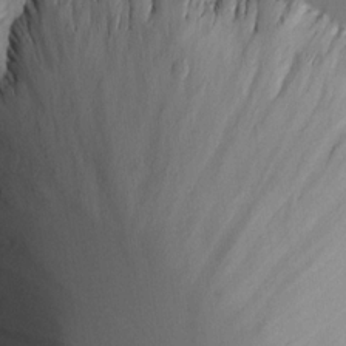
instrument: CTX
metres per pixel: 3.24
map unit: lAvf
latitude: 16.3845
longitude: -126.2523
